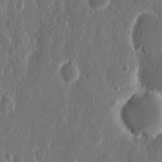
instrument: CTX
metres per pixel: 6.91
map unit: eHh
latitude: 11.7450
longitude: -71.1025
